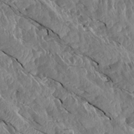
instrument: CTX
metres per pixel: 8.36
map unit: Aa
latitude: 14.9892
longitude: -145.1214
